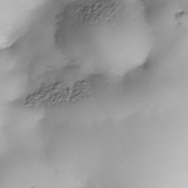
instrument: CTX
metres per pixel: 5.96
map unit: Nhe
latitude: -38.1039
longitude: -147.8584
